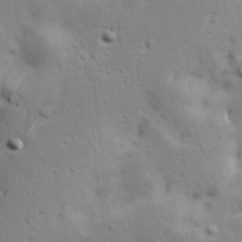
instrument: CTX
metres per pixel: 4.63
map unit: Hve
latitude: 23.6127
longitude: -97.9339
